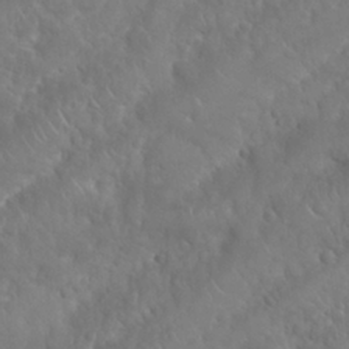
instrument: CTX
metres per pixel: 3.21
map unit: Nhu
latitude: 25.0458
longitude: -61.9339
